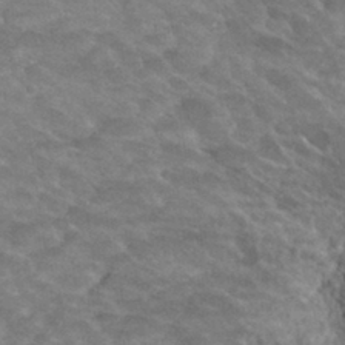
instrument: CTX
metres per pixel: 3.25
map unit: Hto
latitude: 33.4804
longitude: -49.4048
